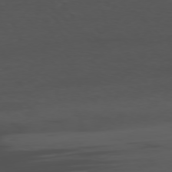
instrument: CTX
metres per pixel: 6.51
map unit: Ap
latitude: -76.7463
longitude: -65.8394
